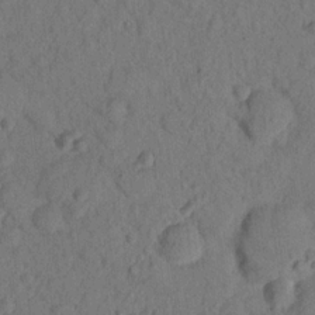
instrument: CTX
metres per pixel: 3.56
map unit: lHvf
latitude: 14.6869
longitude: 178.1228
